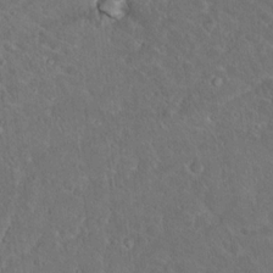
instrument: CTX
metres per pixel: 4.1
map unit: Hto
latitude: 16.4223
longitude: -37.9717
